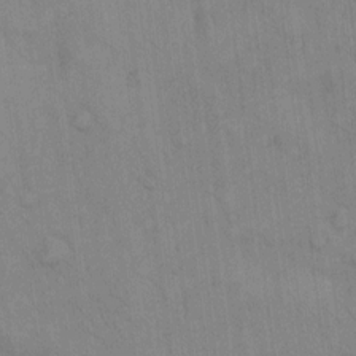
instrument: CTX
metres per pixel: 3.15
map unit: Hto
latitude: 12.4601
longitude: -61.0269
